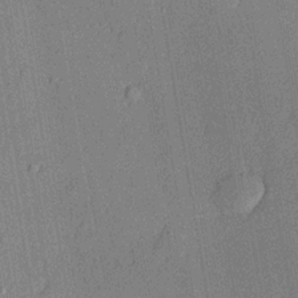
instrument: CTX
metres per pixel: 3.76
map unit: lHvf
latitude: 21.1970
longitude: 144.7652
